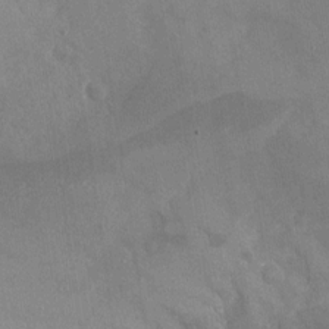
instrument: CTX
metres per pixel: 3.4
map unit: Nhu
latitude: -27.6343
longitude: -57.9717
